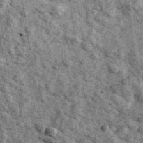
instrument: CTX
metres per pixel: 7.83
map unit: Ave
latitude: 40.4790
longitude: -107.4615
